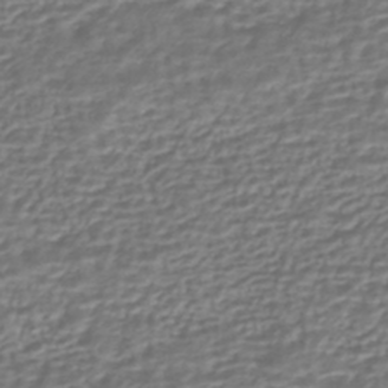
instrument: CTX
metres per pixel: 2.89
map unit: HNhu
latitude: -43.2564
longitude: 107.1054
